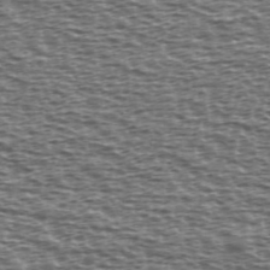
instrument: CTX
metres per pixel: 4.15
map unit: Ave
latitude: 38.8947
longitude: -112.7246
